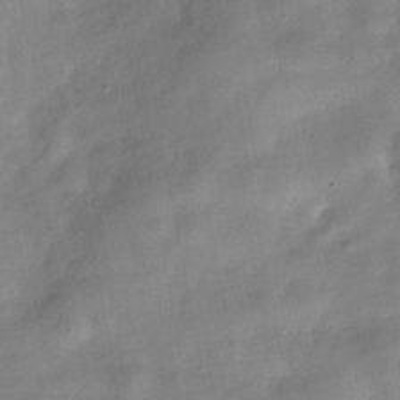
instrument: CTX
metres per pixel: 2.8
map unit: Hve
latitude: -31.7855
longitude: 94.0661
